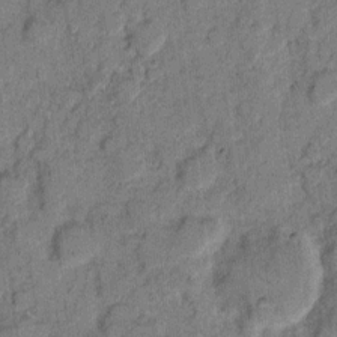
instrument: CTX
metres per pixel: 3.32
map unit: eHh
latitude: 7.9150
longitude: -64.2900
